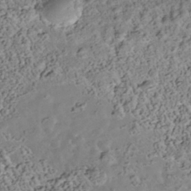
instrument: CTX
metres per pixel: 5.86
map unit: Nhe
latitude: -39.7100
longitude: -117.0081
